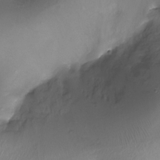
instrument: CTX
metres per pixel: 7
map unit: Ht
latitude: -17.7478
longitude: -44.2333
